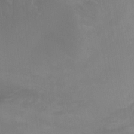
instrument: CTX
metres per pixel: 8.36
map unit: Ht
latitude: -9.4076
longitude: -46.4034
